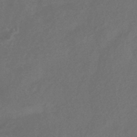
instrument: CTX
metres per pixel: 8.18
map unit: HNhu
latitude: -43.6910
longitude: 91.1054
